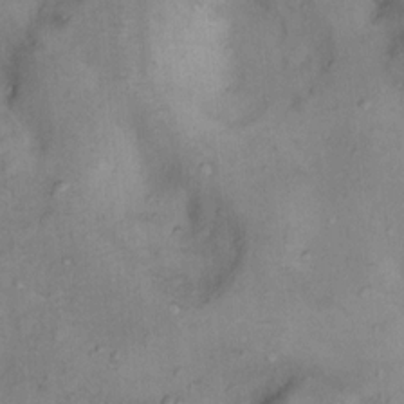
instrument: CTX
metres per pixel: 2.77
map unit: Nhu
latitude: 11.5560
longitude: -28.3089
